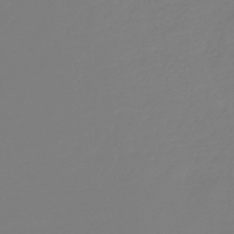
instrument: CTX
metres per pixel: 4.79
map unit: lHb
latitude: -45.2565
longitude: 59.5777
